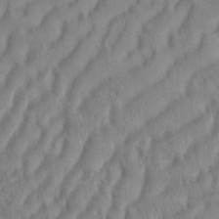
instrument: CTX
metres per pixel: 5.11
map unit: eHh
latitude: 36.4790
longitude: -137.9528
